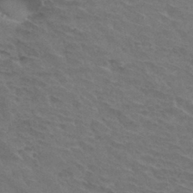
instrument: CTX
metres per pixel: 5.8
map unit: Hto
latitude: 32.6868
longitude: -45.7449
